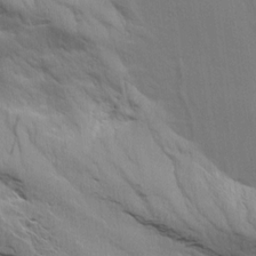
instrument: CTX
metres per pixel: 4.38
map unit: Aa
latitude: 14.6869
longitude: -147.1026
